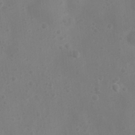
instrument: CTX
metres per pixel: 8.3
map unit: Nhu
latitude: 5.7639
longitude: -19.3859
